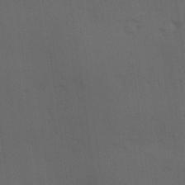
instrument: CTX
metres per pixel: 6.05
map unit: Hve
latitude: 14.2901
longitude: -90.7624
